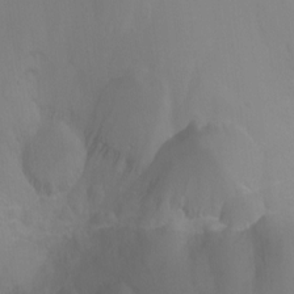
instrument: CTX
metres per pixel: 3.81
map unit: Ht
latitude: -3.3131
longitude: -25.1403
